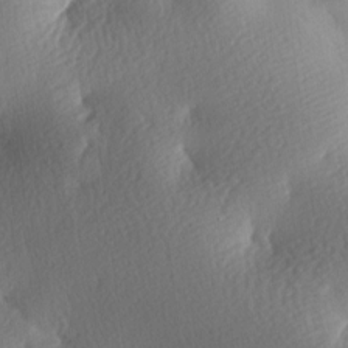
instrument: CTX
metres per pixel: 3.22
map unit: lAa
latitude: -8.3306
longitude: -126.8947
